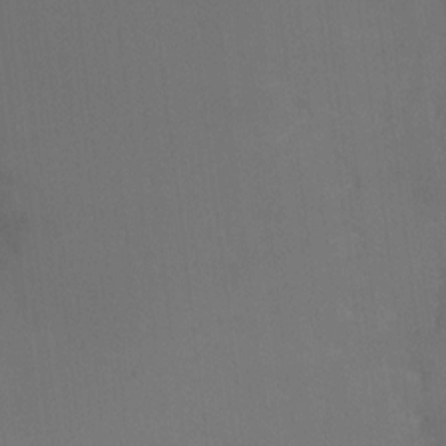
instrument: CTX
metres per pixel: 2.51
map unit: Ht
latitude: 2.2711
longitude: -33.8394
